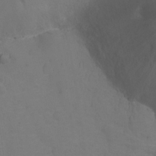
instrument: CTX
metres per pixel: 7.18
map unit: Hto
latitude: 4.4790
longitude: -33.0081
